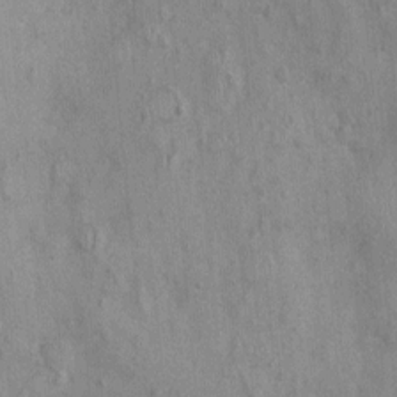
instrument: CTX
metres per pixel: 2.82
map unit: Nhu
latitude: -0.1039
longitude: -15.7639
